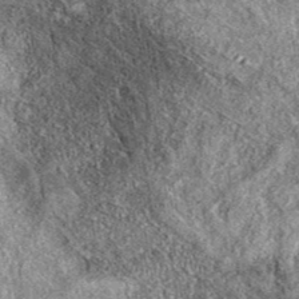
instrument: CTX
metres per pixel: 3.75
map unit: eAb
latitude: 38.9514
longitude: 107.9367
